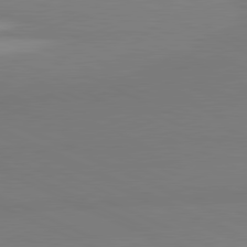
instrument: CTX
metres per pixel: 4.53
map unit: lApd
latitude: 81.3482
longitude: 178.2928
